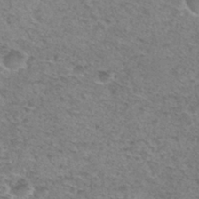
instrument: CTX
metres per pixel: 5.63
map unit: Hto
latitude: 30.5924
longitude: -48.3845
